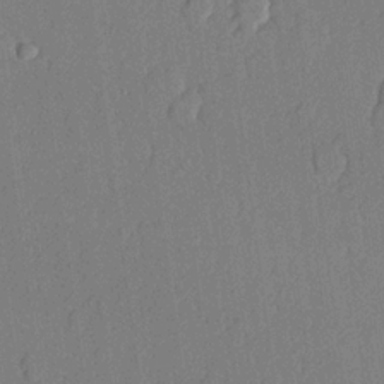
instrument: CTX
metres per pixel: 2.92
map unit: lHvf
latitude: 20.5924
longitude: 144.4629
